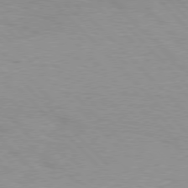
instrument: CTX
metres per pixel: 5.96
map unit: Hpe
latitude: 76.9702
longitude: -152.8002
